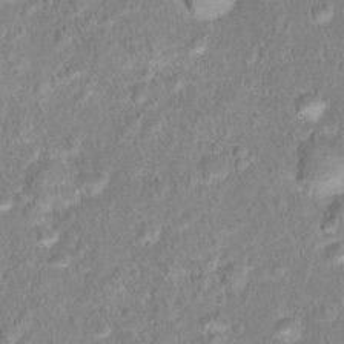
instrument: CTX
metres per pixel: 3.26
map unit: Hto
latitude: 16.0444
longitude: -41.5371
